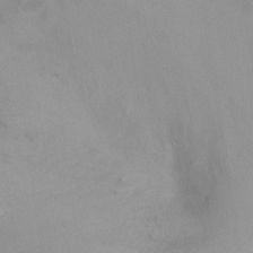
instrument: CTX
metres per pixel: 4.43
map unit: Nhu
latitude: -17.4266
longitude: -45.6694
